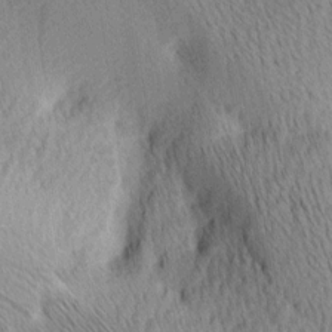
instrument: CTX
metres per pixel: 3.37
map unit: Ave
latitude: 11.2537
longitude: -107.4237
